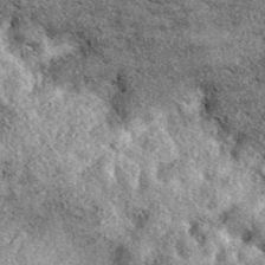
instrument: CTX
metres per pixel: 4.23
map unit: eAb
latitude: 38.9514
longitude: 106.2361
